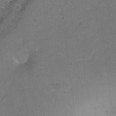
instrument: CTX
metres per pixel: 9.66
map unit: Ht
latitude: -5.7099
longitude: -36.4034
